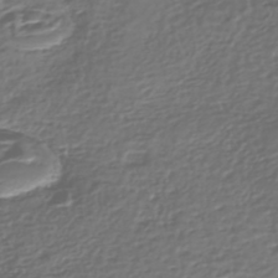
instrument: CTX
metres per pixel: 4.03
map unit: Nhe
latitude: -46.7085
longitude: -172.7624
